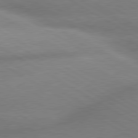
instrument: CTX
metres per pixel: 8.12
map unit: lApd
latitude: 80.2145
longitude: -163.3293
